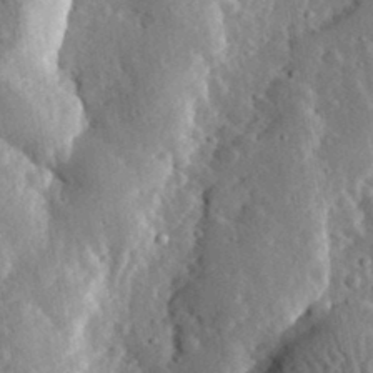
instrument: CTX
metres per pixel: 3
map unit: lHvf
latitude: 33.4615
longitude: -82.4601
